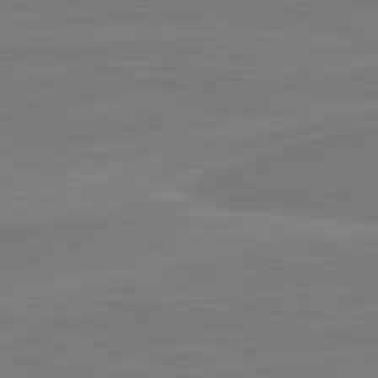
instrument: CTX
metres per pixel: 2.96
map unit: lApd
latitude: 82.0255
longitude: -173.9528
